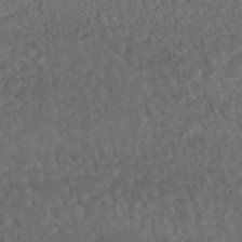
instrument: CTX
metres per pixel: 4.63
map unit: HNhu
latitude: -45.5777
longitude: 106.7275
